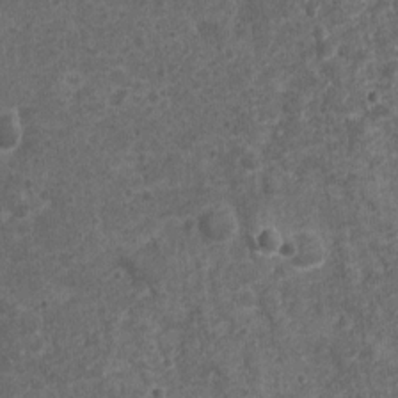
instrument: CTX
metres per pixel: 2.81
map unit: Nhu
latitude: 2.1389
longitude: -16.1388
